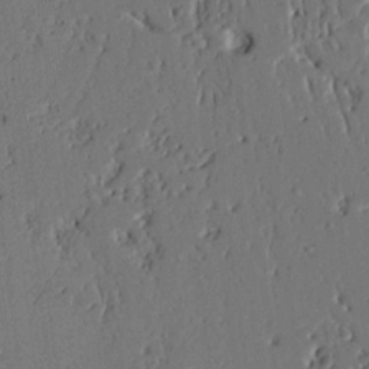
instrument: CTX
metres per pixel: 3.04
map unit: Ht
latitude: 9.7261
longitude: -78.3845
